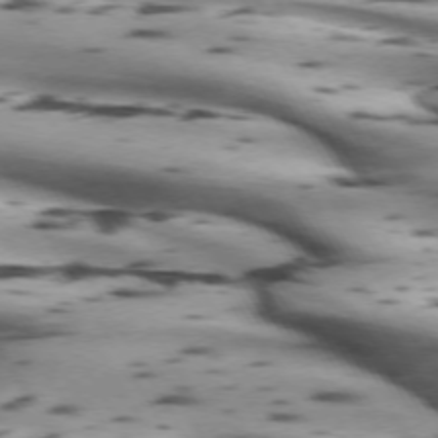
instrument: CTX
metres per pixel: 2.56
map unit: lApd
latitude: 72.0822
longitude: -52.4223
